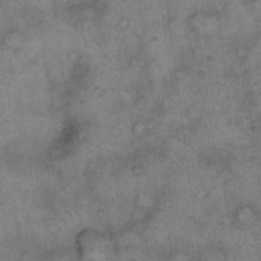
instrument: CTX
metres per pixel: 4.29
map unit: eHh
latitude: 14.2901
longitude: -64.5357
